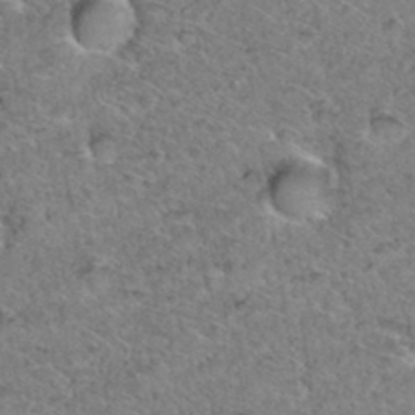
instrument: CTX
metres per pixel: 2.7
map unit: Hto
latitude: 35.5938
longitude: -47.9717
